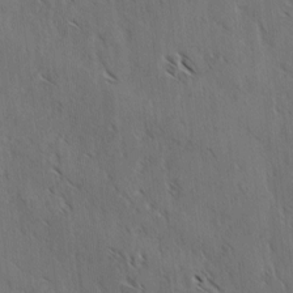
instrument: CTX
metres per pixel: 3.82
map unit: lAvf
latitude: -4.3684
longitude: -113.6127
